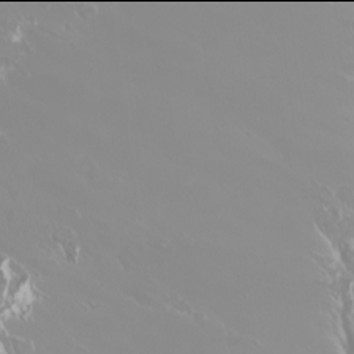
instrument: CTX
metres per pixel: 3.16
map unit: Htu
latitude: -6.0094
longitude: -71.9906
